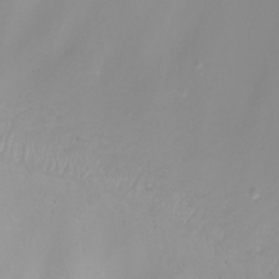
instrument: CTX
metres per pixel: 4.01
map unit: Nhu
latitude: -6.3873
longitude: -83.8016
